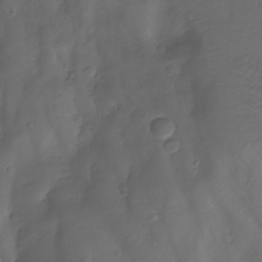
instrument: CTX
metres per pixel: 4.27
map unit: Aa
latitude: -10.5385
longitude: -68.3467
